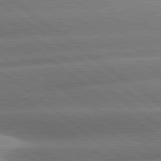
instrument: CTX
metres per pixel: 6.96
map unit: lApd
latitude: 81.0458
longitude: -157.4426
